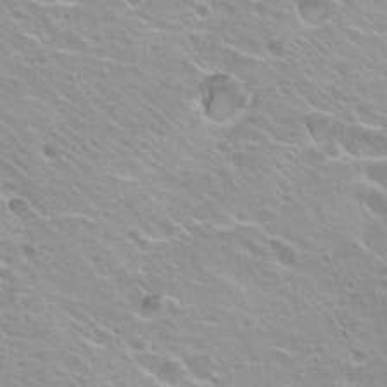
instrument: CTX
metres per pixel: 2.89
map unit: Hto
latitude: 20.0444
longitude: -33.5560
